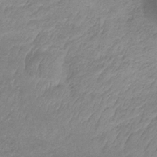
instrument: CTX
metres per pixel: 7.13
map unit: HNb
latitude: -33.9178
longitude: 61.9556
